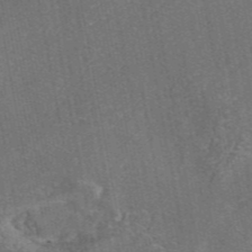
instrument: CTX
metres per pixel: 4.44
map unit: eAb
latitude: 46.1200
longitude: 107.3132
